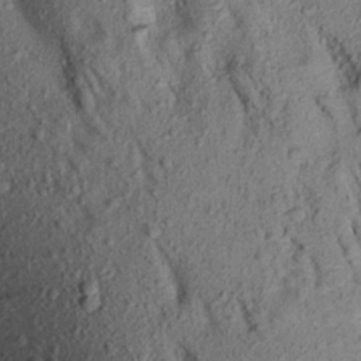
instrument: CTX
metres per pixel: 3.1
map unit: Aa
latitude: 17.2726
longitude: -147.3482
